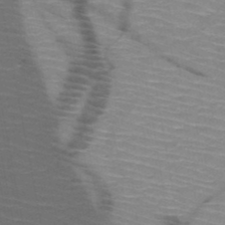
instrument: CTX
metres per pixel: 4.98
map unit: HNb
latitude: -47.7855
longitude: -45.1592
